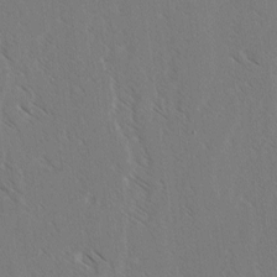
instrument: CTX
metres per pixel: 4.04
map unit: lAvf
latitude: -3.4643
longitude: -113.7261
